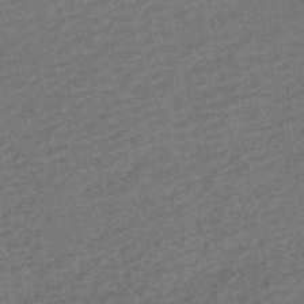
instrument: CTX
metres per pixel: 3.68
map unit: HNhu
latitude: -43.6532
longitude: 99.1620
